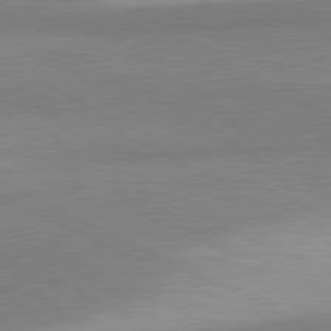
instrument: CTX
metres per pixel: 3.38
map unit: lApd
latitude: 81.0269
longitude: 156.8030
